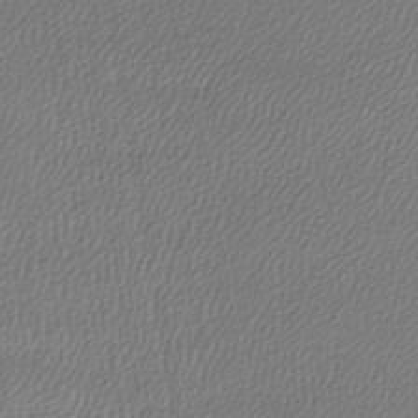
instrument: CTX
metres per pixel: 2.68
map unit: lHb
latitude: -43.8233
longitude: 61.5966
